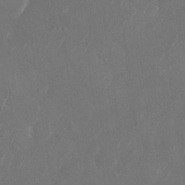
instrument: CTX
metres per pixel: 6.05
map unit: Nhu
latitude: -29.1053
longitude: -58.2523
